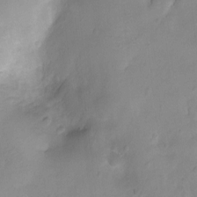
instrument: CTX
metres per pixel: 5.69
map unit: Ht
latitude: -5.6910
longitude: -21.0270
